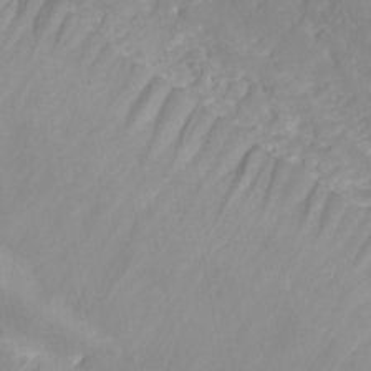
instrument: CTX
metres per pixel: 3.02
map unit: Htu
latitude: -13.0109
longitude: -70.6490
